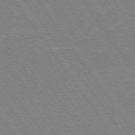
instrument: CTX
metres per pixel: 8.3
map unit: Hpe
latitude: 74.0633
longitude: -141.5371
